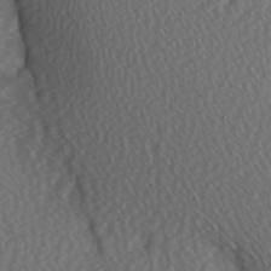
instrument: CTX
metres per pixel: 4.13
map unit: Hve
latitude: 2.8569
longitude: -120.8569
